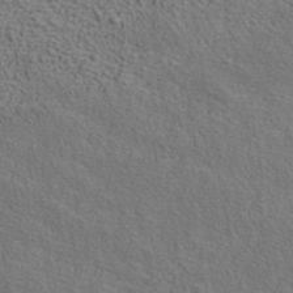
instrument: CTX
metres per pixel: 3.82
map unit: ANa
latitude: 39.6127
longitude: 21.2942
